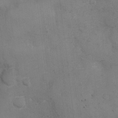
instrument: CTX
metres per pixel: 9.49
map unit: Nhu
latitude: 2.5168
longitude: -16.6301
